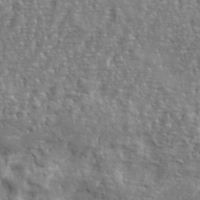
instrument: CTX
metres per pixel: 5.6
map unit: eHh
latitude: 34.7435
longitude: -133.9150
